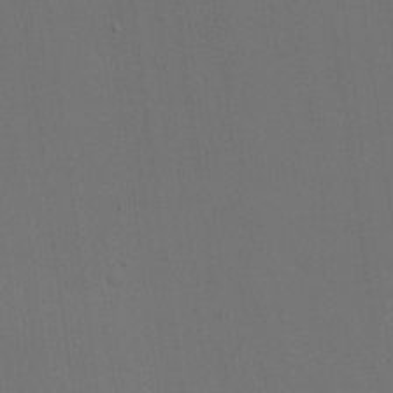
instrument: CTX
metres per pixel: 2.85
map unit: eHh
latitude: 18.7057
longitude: -67.3292
